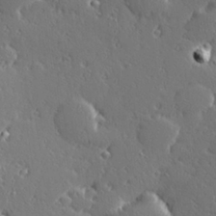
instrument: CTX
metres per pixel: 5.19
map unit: Hve
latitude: 27.7072
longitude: -93.0080
